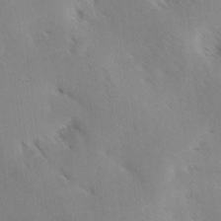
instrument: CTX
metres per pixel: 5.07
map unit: lAa
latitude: -10.1984
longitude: -124.3278
